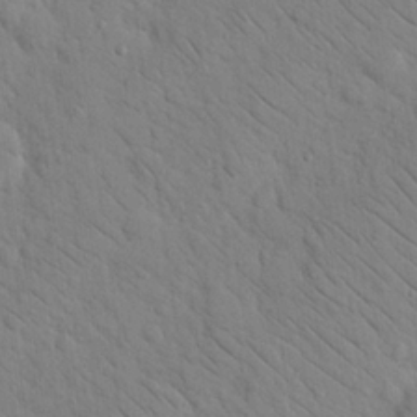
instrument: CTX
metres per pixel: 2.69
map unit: Nhu
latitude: 24.0822
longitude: -74.1956
